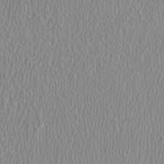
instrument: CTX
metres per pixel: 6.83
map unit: HNhu
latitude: -0.9731
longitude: 1.4644
